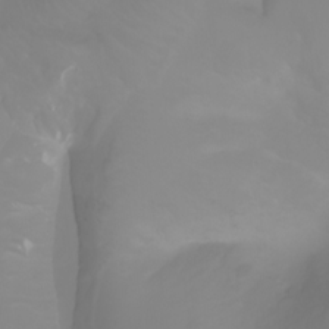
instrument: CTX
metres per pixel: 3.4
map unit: Ht
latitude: -2.3117
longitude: -61.6505
